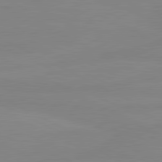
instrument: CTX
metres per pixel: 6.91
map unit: lApd
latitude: 81.0080
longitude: -177.4615
